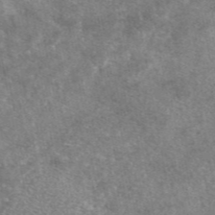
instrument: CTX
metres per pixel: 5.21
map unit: eAb
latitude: 47.4238
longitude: 123.3888
